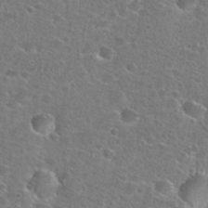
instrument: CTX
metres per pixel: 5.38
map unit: Hto
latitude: 25.3292
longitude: -49.3671
